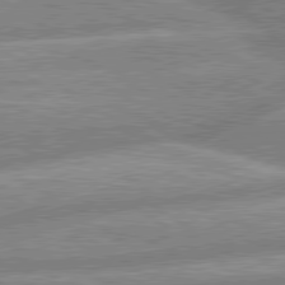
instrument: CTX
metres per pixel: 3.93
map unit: lApd
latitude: 80.0822
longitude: -164.3089
